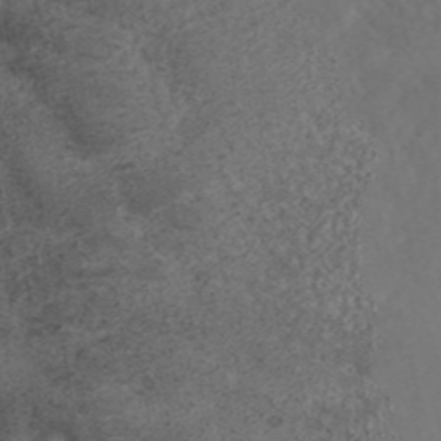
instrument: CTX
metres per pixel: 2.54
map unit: ANa
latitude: 41.9906
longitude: 33.4266
